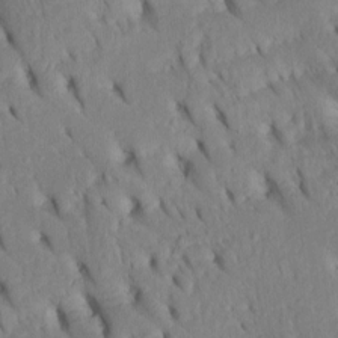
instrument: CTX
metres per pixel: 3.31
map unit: Htu
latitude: -2.8785
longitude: 152.0661
